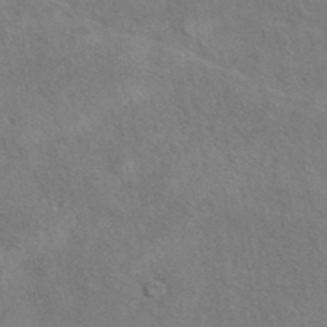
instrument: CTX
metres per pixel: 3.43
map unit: eAb
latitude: 41.9339
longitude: 109.9556
